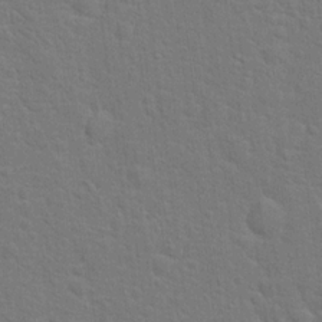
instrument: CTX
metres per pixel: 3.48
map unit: Hto
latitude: 17.1781
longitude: -41.1781
